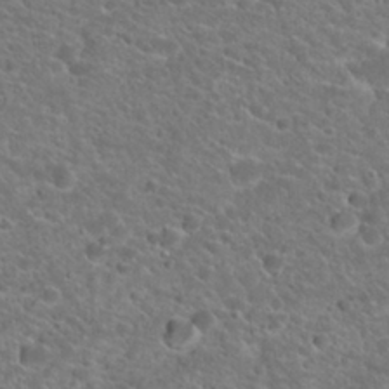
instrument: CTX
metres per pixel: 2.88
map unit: Hto
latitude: 20.4979
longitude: -38.7057
